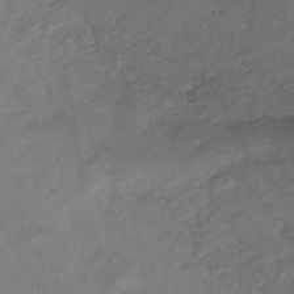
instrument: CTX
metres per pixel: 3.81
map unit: HNhu
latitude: -40.5196
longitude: 99.2376
